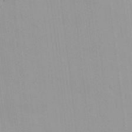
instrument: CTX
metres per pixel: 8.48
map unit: HNhu
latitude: 6.5168
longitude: -2.1389
